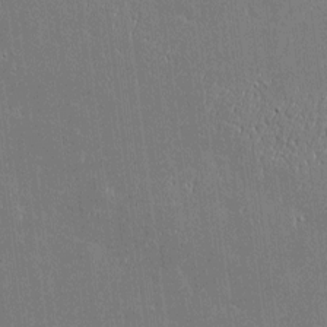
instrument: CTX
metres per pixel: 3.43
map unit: Htu
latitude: -6.4251
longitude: 175.9556
